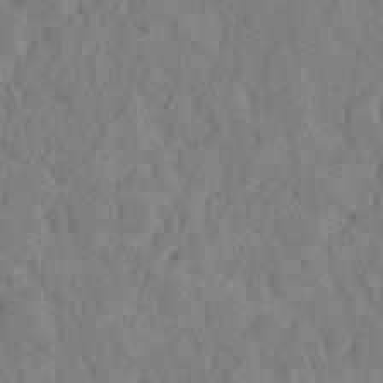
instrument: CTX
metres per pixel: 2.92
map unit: Ht
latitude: -11.7667
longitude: -24.7435
